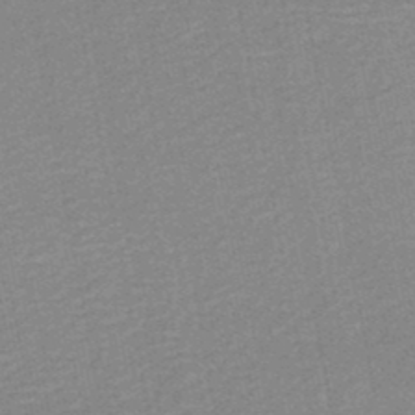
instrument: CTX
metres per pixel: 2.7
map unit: lHb
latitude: -47.3887
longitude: 58.7841
